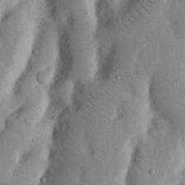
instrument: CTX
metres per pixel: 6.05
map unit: Nhu
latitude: 17.4615
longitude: -74.6113
